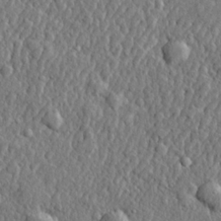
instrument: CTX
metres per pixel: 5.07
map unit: lHvf
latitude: 22.3278
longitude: 143.5966
